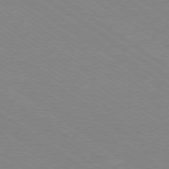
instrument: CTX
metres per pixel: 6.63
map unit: Ap
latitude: -78.8786
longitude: -85.1403
